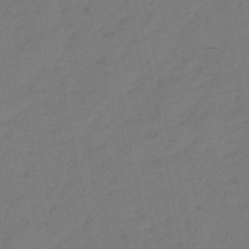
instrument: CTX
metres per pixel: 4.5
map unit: eHb
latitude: -46.9730
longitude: 81.0865
